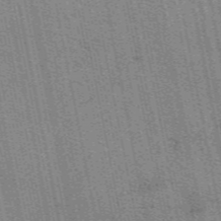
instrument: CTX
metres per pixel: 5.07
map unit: eAb
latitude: 50.8002
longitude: 107.4644
